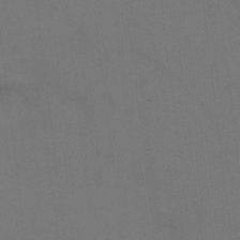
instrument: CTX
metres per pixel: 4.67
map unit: Hto
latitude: 0.0822
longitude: -33.6316
